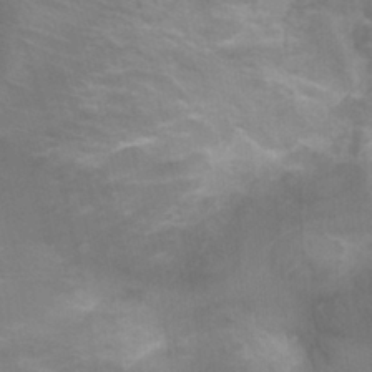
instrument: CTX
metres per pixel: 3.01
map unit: Ht
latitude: -0.8030
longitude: -16.9325
